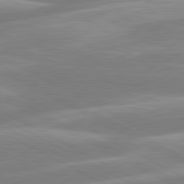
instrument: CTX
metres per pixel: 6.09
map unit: lApd
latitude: 80.4412
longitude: -135.0458
